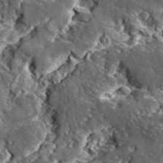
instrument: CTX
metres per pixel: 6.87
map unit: lHvf
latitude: 41.9528
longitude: -89.2159
